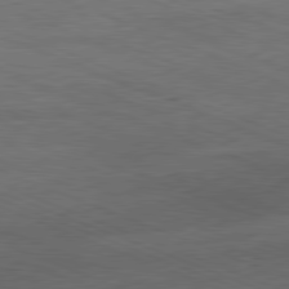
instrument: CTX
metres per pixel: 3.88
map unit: Hpe
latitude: -81.9367
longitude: 15.2187
